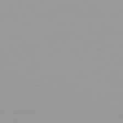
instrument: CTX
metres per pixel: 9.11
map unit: Ap
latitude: -77.2565
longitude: -73.3293
